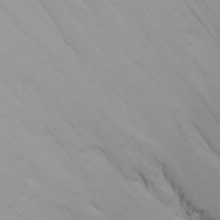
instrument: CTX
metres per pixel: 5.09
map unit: Nhu
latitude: -5.0486
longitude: -84.4601
